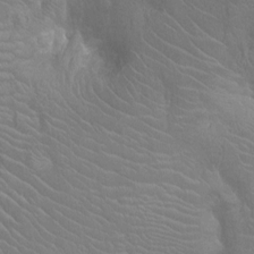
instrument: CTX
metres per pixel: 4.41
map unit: Nhu
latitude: -15.0487
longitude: -25.4237
